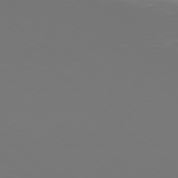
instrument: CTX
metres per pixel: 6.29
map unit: Hpe
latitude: 77.7071
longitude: -171.8583
